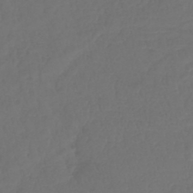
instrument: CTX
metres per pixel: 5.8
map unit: lHb
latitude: -42.8785
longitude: 76.9731
